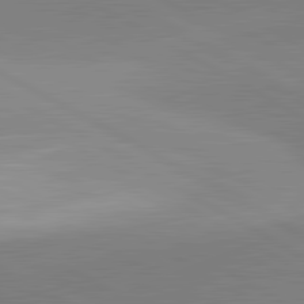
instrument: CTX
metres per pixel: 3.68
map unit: lApd
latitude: 81.7261
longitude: 135.6155
